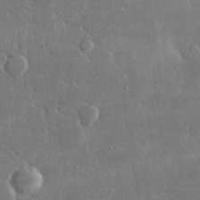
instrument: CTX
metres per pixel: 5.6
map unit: lHvf
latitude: 31.0081
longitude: -92.3656
